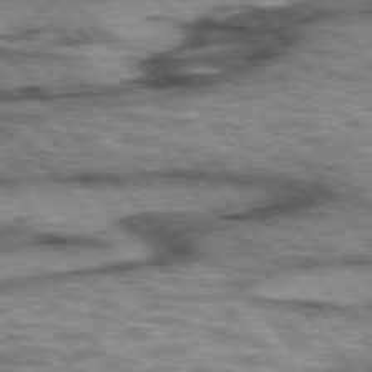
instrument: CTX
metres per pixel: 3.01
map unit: lApd
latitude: 75.4615
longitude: -49.4237
